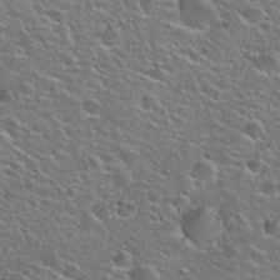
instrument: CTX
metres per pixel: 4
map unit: Hto
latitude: 26.0255
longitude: -50.1388
